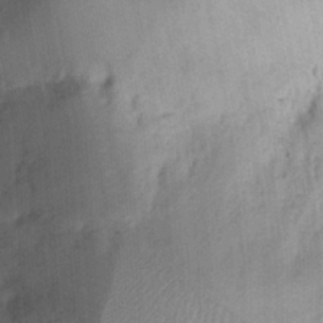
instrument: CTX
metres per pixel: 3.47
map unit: Ht
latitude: 12.8380
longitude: -74.5168
